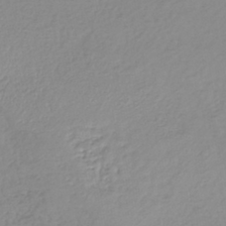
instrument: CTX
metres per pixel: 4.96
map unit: lHb
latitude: -40.6518
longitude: 68.1416
